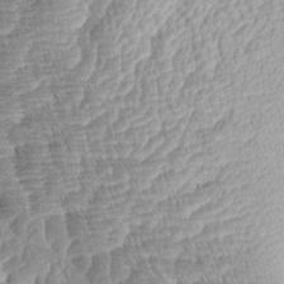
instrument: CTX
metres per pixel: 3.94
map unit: Aa
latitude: 8.7246
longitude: -134.2522
